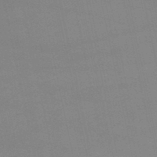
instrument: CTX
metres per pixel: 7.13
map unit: lHb
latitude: -45.6533
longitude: 58.6140
